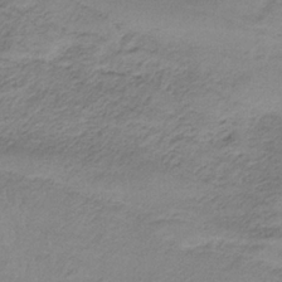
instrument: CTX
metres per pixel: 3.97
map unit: HNb
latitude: -34.3306
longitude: 58.9163
